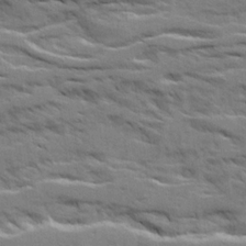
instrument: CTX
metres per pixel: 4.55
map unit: Ave
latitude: 20.7624
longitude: -130.0255
